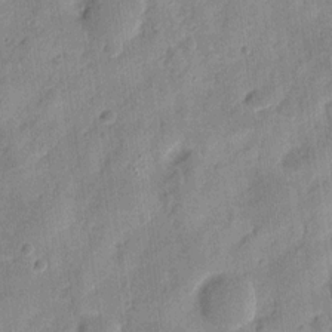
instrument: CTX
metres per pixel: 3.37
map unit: eHh
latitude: 8.5924
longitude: -74.3467
